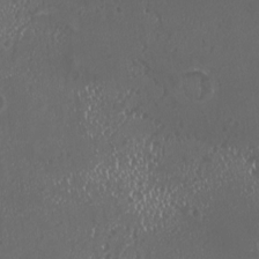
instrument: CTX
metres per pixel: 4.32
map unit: HNhu
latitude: -2.1038
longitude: 11.1242
